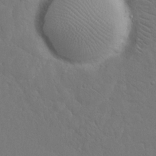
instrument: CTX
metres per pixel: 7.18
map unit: eHh
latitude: 19.1214
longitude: -66.9891
